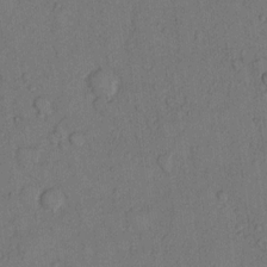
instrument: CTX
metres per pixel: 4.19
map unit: Hto
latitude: 10.4979
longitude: -58.4790
